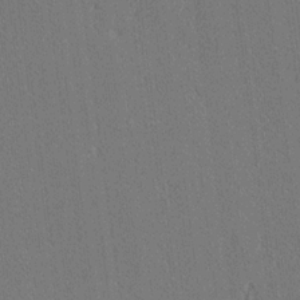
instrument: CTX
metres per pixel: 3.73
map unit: Ave
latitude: 18.0633
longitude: -139.9339
